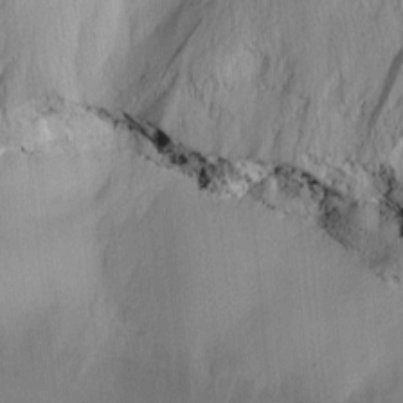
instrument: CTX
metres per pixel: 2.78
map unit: lAa
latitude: 4.1767
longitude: -112.2333
